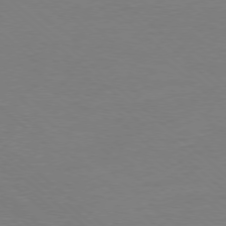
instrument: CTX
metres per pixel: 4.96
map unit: Ap
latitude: -78.1794
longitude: -90.2711
